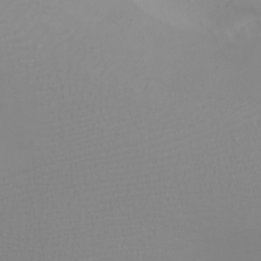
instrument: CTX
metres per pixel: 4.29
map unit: eHh
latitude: -6.5196
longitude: -79.5560
